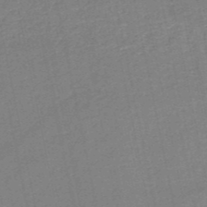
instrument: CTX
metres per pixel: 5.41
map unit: HNb
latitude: -50.3117
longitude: -42.5735
